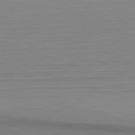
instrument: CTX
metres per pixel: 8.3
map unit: Hpe
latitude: -82.7652
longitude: 7.5966
